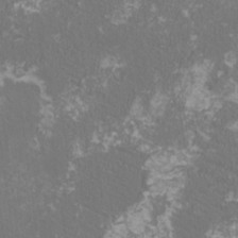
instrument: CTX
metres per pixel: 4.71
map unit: HNhu
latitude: 0.8002
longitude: -1.3292
